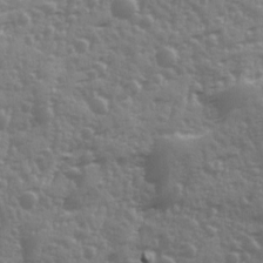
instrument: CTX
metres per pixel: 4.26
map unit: Ave
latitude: 12.4601
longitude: -103.6127
